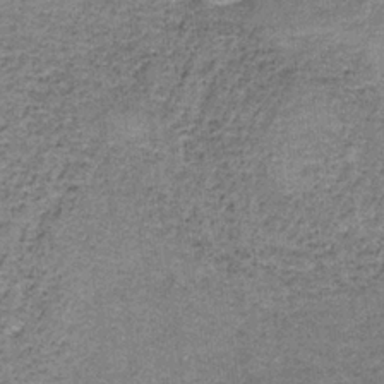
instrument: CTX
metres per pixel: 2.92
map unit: HNb
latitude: -35.4076
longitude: 52.8408
